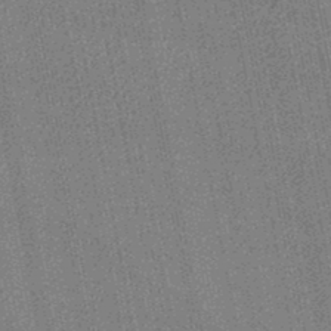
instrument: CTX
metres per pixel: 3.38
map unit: lHb
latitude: -46.3306
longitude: 68.7463
